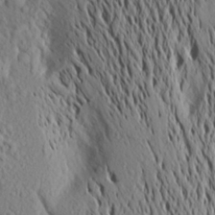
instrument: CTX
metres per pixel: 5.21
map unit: Aa
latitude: 18.5545
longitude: -148.4412
